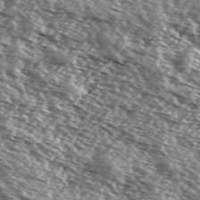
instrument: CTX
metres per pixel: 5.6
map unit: Hve
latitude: 31.7450
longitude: 149.8423
